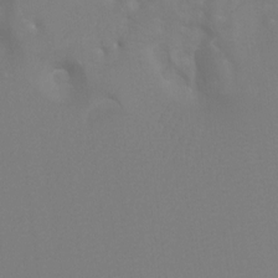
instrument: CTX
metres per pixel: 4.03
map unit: Ht
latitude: -9.8233
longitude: -34.0822
